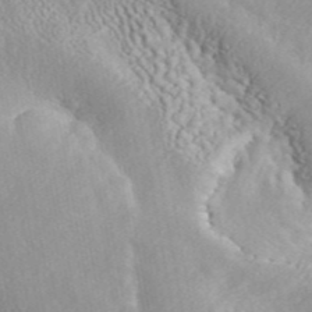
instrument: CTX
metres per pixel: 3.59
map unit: ANa
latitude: 45.2537
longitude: 27.3131
